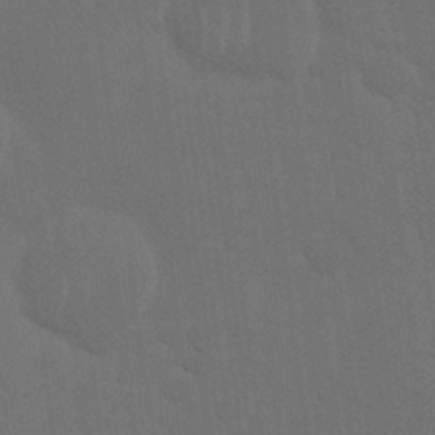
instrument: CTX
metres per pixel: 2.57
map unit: Nhu
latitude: 28.7057
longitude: -64.2900
